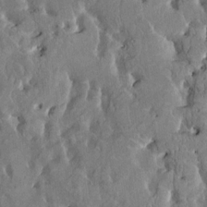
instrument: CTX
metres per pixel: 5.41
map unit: HNhu
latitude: 2.2333
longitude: 8.4062
